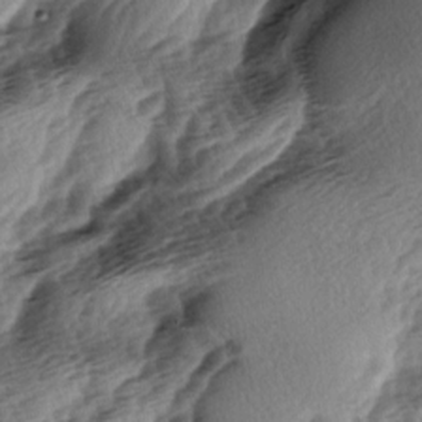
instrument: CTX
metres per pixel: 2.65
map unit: lAa
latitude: -3.8800
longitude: -126.8947
